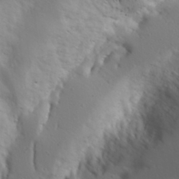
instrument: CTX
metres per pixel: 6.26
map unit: Aa
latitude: 28.6868
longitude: -146.4412
